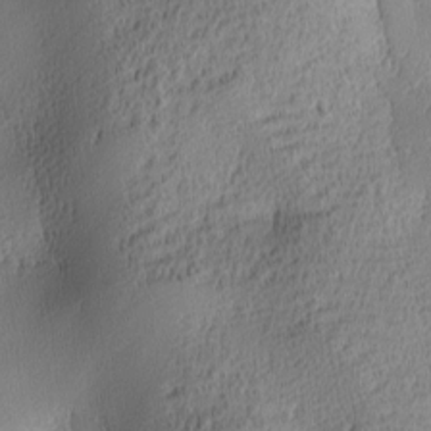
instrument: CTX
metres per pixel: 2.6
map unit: lAa
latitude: -10.3495
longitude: -125.2914
